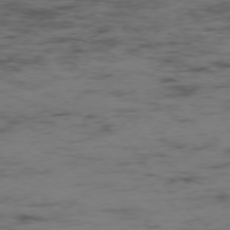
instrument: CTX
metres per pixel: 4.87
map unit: Ap
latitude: -76.5952
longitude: -82.5167
